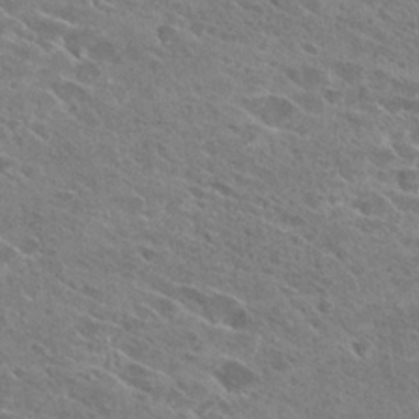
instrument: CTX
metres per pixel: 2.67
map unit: Hto
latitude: 26.6491
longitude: -41.1592
